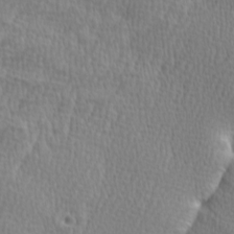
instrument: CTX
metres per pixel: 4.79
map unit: Ave
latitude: 9.6505
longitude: -106.1578
